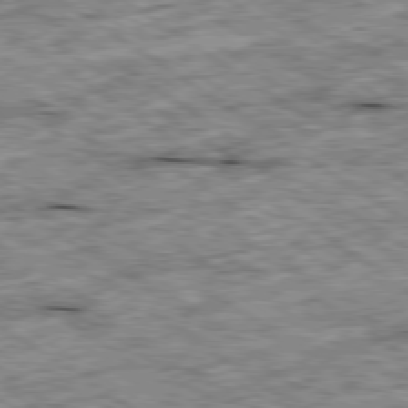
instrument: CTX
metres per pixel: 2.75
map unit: Ap
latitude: -79.8989
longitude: -87.7449
